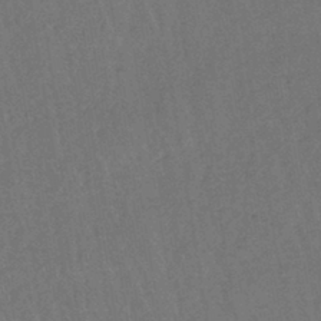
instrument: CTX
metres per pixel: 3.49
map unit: lHb
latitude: -41.0108
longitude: 69.1053
